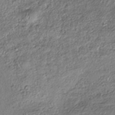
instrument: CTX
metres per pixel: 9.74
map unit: eHh
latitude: -42.4628
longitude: 122.8597
